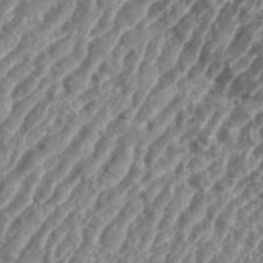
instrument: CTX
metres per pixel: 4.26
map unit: eHh
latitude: 35.7638
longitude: -135.1970
